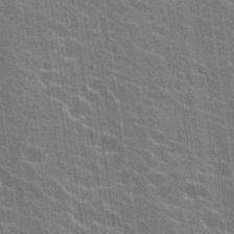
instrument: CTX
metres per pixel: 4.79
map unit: Hto
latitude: 24.3845
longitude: -43.4993
